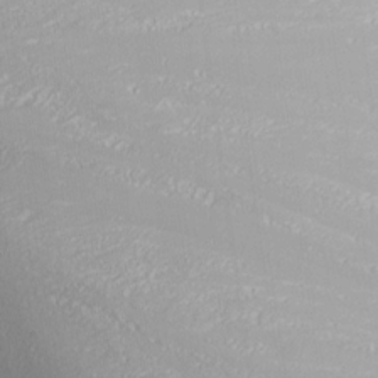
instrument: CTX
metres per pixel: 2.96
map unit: Nhu
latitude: -5.1431
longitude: -87.7449
